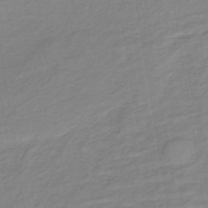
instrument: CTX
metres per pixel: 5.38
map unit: lHb
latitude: -37.1998
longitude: 70.8975
